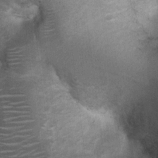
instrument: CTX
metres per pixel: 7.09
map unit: Nhu
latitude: 6.2145
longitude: -23.5560
